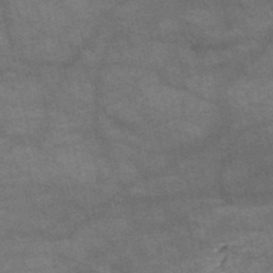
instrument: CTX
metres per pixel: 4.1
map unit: HNb
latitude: -52.3117
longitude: -42.7435
